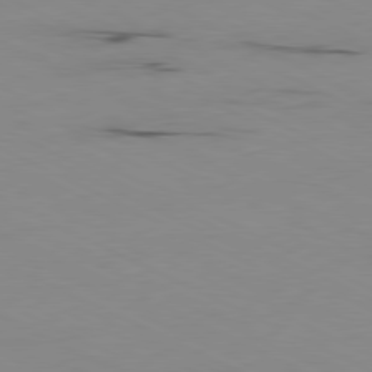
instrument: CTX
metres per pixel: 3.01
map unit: Ap
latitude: -80.9353
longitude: -94.0822
